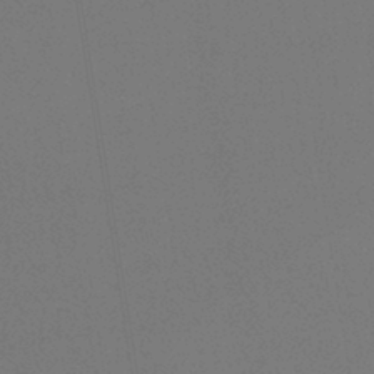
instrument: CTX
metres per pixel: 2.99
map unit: lHb
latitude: -41.3321
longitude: 69.6343
